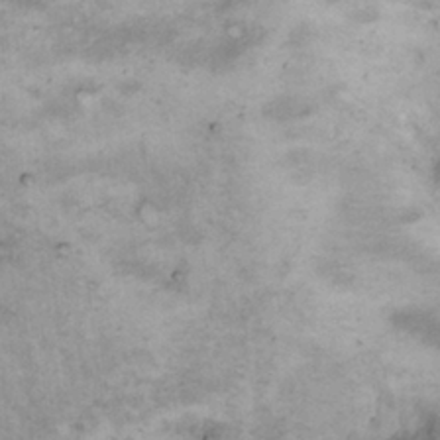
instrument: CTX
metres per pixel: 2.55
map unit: Hto
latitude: 12.5357
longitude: -60.7435
